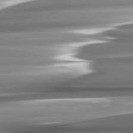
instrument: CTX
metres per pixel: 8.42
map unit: lApd
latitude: 82.4412
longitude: -140.6112
